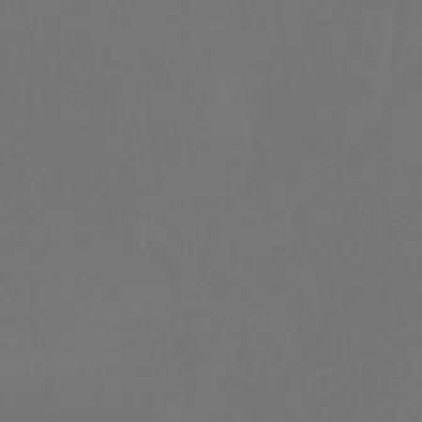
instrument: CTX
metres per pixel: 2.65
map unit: Htu
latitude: -11.9178
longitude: -70.6868
